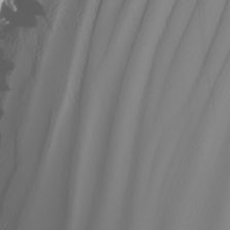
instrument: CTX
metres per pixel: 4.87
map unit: Nhu
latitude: -6.5007
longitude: -96.4412
